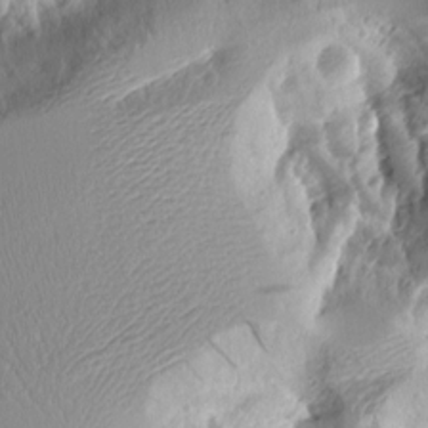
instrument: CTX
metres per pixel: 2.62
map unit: Aa
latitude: 11.4616
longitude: -126.5168
